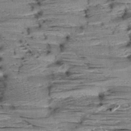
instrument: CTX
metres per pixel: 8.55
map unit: Aa
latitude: 8.8002
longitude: -140.0822
